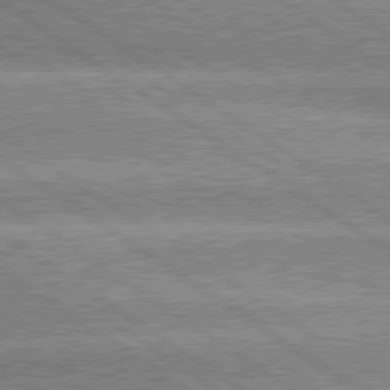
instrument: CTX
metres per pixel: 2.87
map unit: lApd
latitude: 79.8206
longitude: -135.9717
